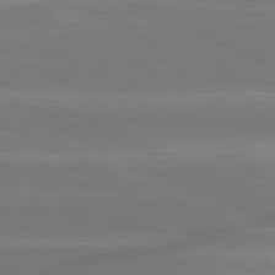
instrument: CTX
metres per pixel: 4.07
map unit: lApd
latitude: 81.4615
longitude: -135.6883
